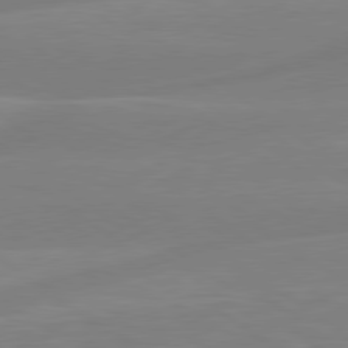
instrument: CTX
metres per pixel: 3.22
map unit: lApd
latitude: 79.3671
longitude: -148.7435
